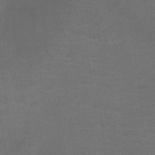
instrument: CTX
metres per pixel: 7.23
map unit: HNb
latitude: -46.1794
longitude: -45.9339
